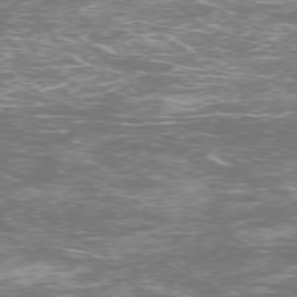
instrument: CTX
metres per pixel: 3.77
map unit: Ap
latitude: -76.5952
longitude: -68.7057
